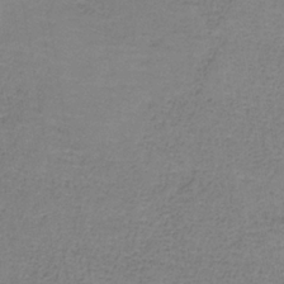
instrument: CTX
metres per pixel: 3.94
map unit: HNb
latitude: -35.0297
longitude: 52.6329
